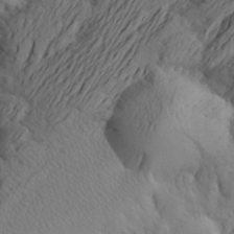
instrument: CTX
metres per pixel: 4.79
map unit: Aa
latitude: 24.5734
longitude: -146.4601
